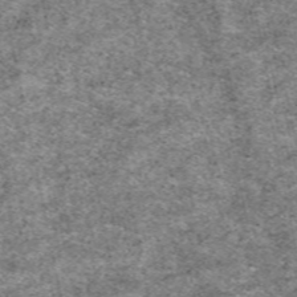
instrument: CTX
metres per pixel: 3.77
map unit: eAb
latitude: 50.2522
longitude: 109.5777
